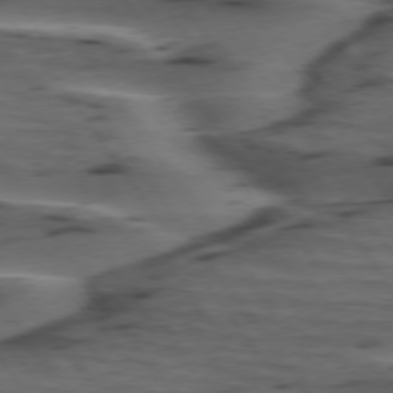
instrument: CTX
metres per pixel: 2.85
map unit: lApd
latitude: 75.4238
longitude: -70.4034
